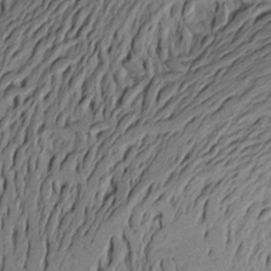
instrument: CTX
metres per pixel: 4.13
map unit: Aa
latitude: 17.9150
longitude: -144.2711
